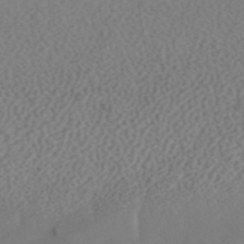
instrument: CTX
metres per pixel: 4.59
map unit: ANa
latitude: 43.8206
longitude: 28.4062
